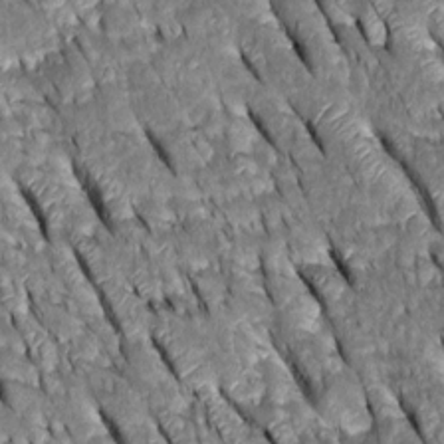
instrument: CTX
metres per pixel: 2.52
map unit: Htu
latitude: -0.5196
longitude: 148.8786
